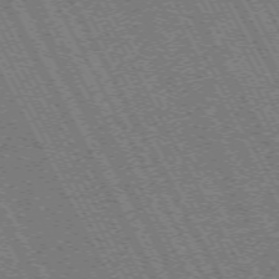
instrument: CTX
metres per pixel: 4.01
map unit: Hpe
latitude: -71.2376
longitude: 11.0487
